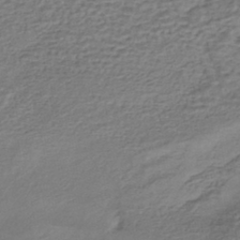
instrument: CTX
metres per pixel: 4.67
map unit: HNhu
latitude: -43.3131
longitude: 103.2376
